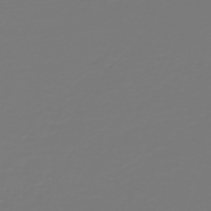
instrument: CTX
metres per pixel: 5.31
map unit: HNb
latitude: -46.1228
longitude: 51.7478
